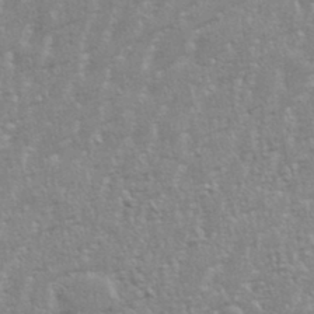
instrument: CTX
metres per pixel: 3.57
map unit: eHh
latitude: 34.5545
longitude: -132.3845
